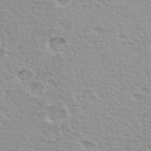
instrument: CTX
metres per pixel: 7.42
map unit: Hto
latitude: 33.8772
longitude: -40.5356
